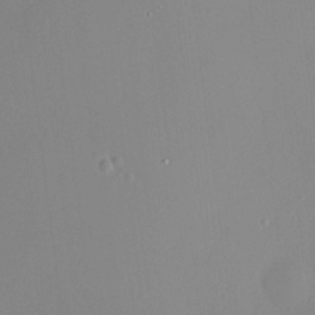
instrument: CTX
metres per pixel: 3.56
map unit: HNhu
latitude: 7.6316
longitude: 8.4818
